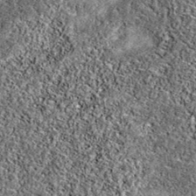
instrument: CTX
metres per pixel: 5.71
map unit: eAb
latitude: 37.9717
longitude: 106.4629
